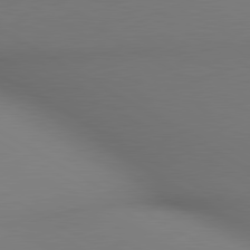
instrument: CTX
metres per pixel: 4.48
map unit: lApd
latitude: 80.3656
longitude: 133.6722
